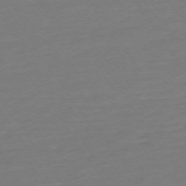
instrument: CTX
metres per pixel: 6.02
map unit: Ap
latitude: -74.6141
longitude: -81.3293
